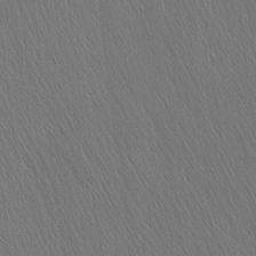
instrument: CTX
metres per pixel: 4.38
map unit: Nhu
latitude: -4.4251
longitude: -151.2348
